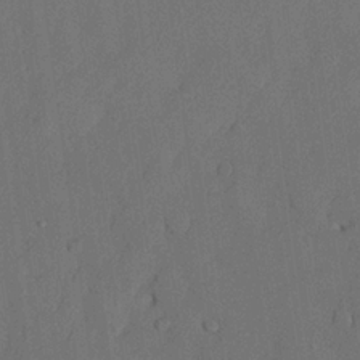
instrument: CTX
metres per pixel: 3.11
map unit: lHvf
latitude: 21.6883
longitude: 145.5021
